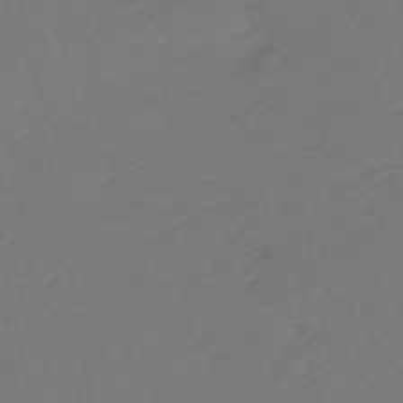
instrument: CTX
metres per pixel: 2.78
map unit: eHb
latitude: -49.8989
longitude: 83.2187
